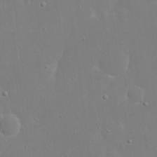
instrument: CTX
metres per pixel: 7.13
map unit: eHh
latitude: 17.0270
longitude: -71.6694
